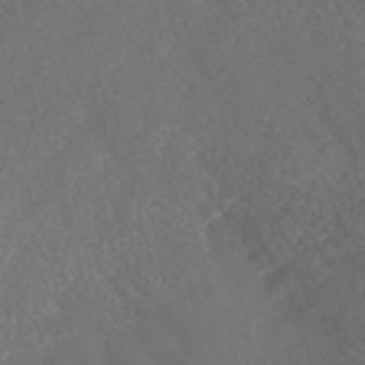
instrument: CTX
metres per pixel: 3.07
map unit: ANa
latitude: 41.0458
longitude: 25.9178
